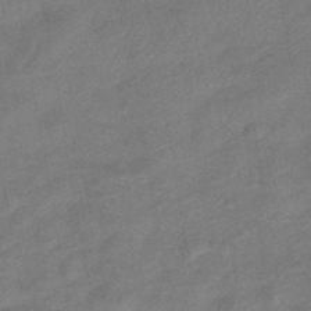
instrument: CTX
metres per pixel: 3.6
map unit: eHb
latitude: -42.5762
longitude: 82.7274
